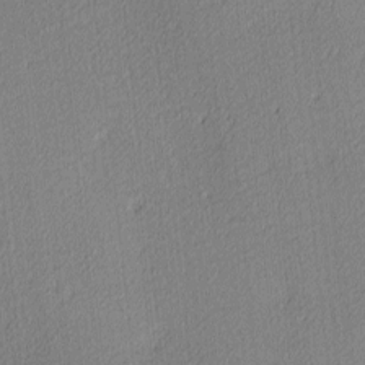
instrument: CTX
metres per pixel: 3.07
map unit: Ave
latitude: 3.6316
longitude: -114.3278
